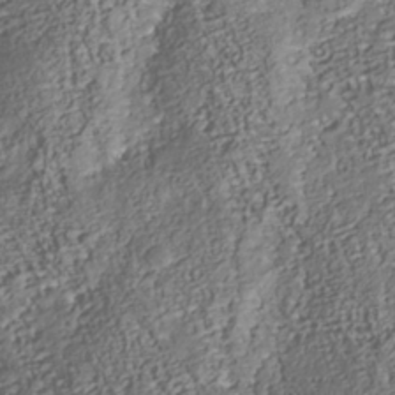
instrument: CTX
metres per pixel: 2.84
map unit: Nhu
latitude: -37.9178
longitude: -80.7624
